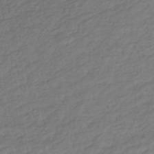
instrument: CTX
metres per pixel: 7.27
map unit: HNb
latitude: -49.3132
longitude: 58.6329
